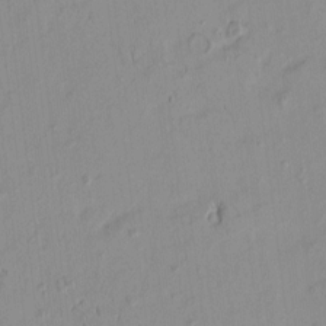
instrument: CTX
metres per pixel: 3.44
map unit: HNhu
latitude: -4.4062
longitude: 13.7667
